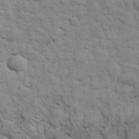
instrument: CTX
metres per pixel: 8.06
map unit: eHh
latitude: 32.4034
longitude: -67.8583
